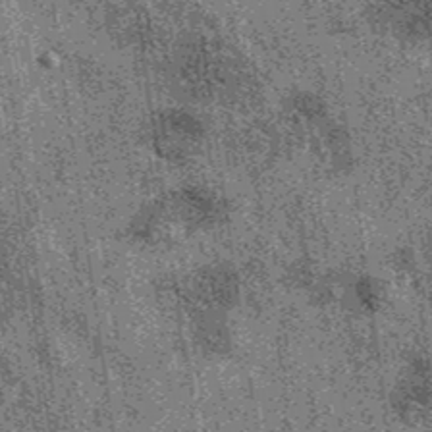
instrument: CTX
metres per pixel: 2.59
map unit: eAb
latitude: 38.3089
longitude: 107.5021
